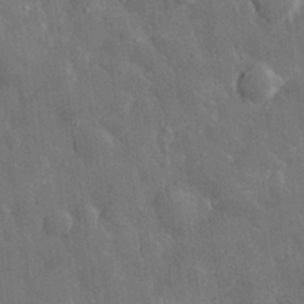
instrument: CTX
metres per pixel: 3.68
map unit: eHh
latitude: 30.2334
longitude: -78.9325
